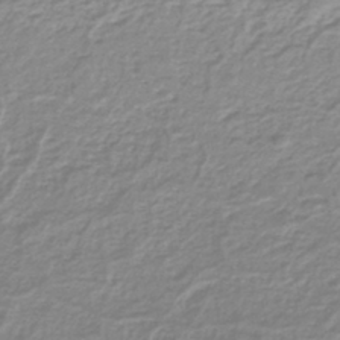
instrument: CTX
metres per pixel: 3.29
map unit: lHb
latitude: -41.6344
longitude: 62.2550
